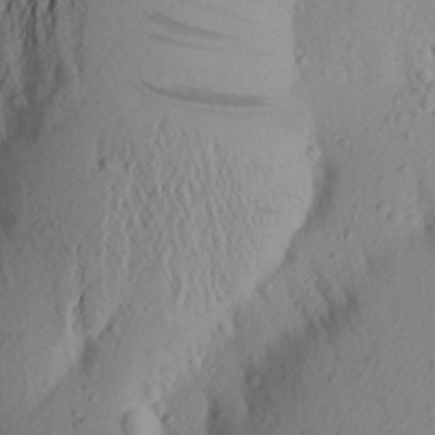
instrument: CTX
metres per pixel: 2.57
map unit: Aa
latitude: 25.1781
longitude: -149.4049
